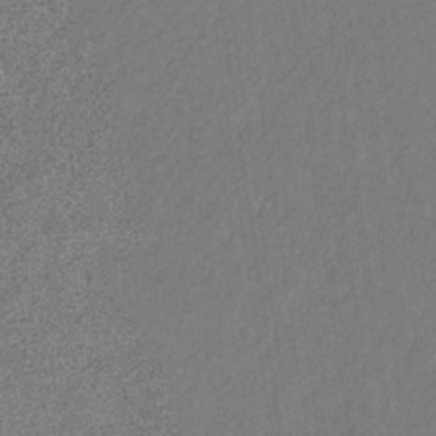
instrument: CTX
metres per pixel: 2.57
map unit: eHb
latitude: -31.1053
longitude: 67.8800
